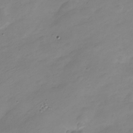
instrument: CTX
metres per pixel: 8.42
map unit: Nve
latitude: -21.4643
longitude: 107.1809
